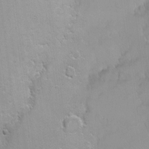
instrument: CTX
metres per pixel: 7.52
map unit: Nhe
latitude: -2.6896
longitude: -59.2348
